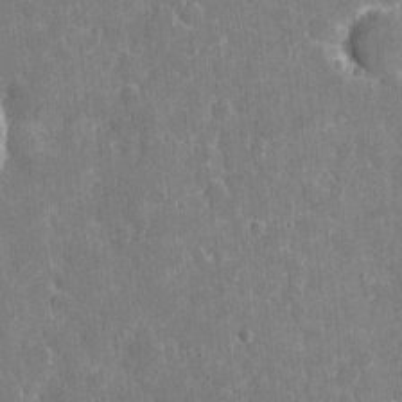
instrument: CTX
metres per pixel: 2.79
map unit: eHh
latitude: 5.1970
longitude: -67.6316
